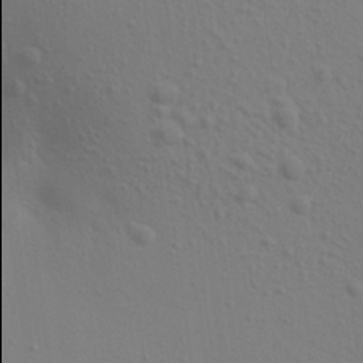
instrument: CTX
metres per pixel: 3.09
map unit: Aa
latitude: 20.9703
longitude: -145.9906
